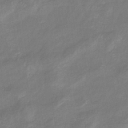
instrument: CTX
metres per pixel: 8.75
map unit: eHb
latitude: -38.4062
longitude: 75.6911
